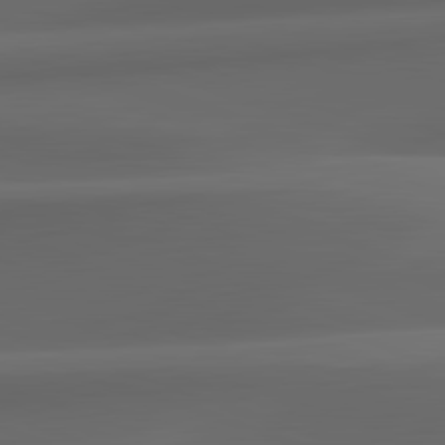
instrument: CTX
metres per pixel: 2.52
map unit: lApd
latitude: 82.4412
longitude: 142.2361
